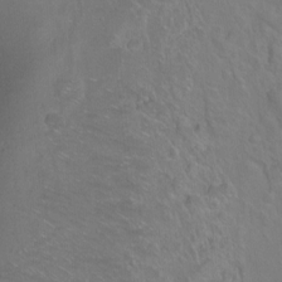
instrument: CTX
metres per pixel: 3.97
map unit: Ht
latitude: -6.7652
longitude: -37.4805
